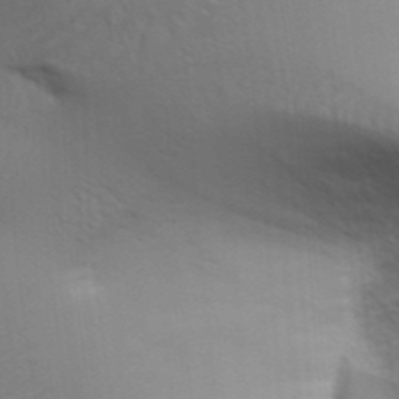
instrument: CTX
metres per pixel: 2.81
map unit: Aa
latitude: 31.9906
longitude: -141.3670
